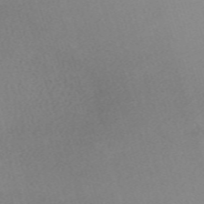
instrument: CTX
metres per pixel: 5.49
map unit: eHh
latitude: -61.3321
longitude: 50.1039
